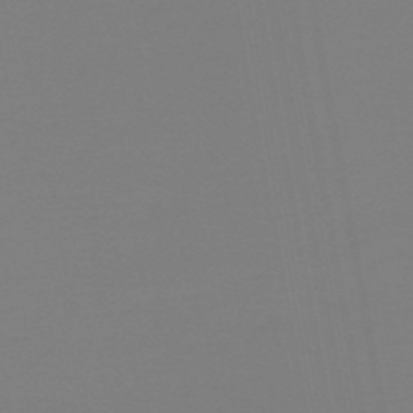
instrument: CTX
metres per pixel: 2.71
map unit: eHb
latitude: -50.1606
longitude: 74.8030
